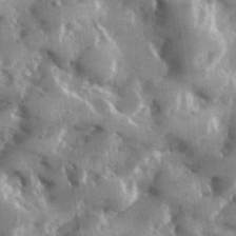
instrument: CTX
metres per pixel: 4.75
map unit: lHvf
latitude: 31.3293
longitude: -92.4223
